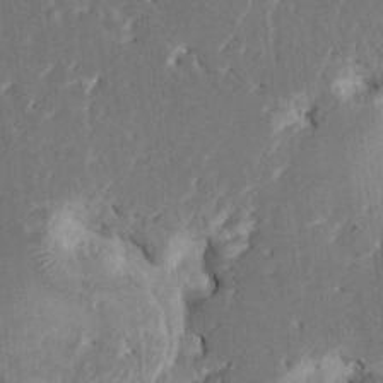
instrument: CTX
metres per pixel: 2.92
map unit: HNhu
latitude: 5.8394
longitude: -6.5168
